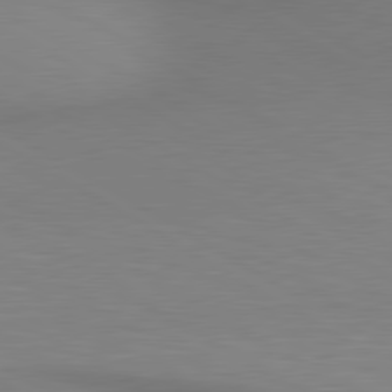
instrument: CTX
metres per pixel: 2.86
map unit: lApd
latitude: 80.3845
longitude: 130.5951
